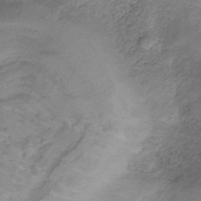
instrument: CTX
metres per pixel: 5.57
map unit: HNb
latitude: -33.6533
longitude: 63.0108
